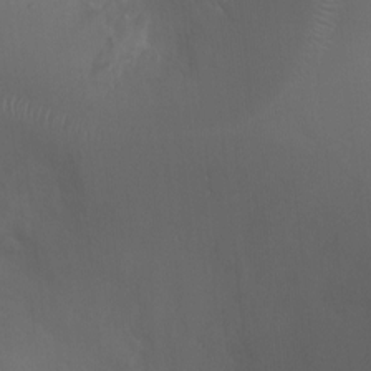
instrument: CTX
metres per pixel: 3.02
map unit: Ht
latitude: -1.5777
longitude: -20.5546
